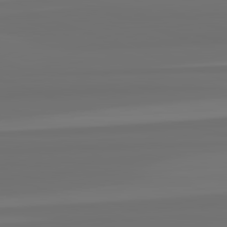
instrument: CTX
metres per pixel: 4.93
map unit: lApd
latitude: 82.4601
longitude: -177.6316
